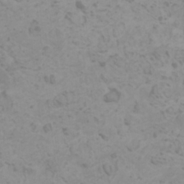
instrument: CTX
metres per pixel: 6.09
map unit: HNhu
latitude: 0.4601
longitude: 2.4440
